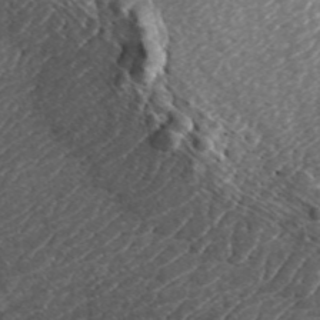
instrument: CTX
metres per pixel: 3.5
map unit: ANa
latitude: 45.0269
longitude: 29.8233
